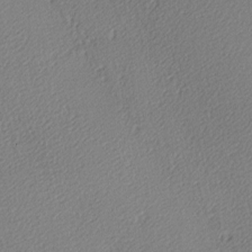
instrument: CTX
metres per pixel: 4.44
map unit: lAa
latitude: -9.8800
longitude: -127.6883
